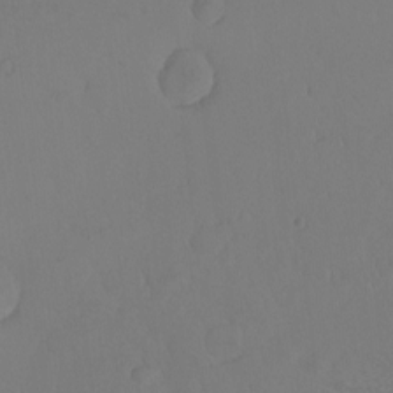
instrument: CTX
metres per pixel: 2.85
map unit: eHh
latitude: -3.0675
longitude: -74.2900
